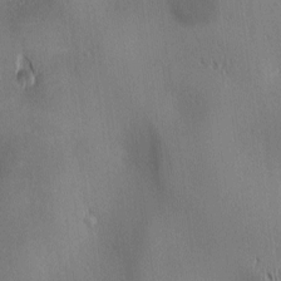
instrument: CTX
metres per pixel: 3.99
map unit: lAa
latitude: 1.5938
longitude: -116.9325
